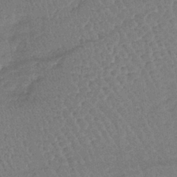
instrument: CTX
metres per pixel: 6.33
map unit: lHb
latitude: -40.9730
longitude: 68.7841
